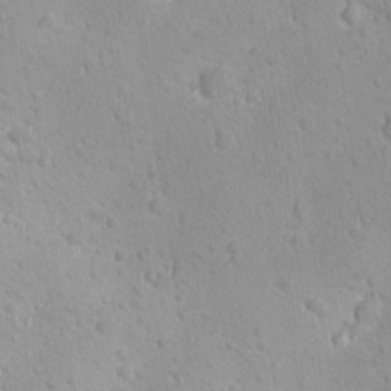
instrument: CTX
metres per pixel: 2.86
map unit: Ave
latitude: -10.2928
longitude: -121.0837
